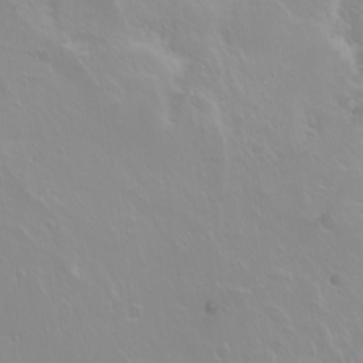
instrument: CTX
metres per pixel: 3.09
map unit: Ht
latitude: -2.6140
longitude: -60.7435
